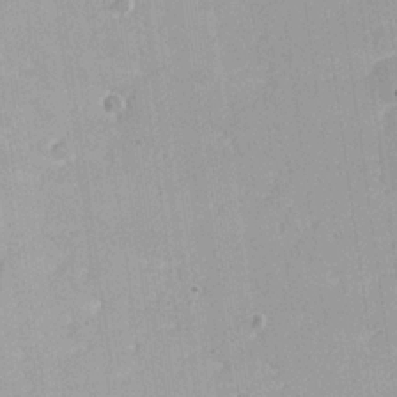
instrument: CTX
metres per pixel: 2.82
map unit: Nhu
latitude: 21.0837
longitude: -71.3293
